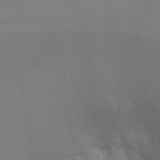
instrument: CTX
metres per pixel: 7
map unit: Ht
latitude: -3.2564
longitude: -28.2144
